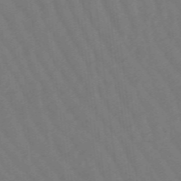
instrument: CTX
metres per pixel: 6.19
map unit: eHb
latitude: -48.9164
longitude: 83.9367
